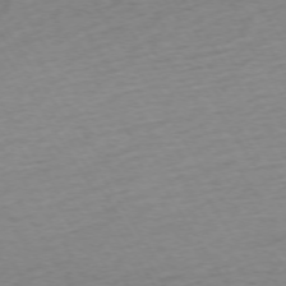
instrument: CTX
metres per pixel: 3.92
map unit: Ap
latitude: -73.6533
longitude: -68.8569
